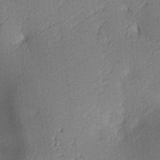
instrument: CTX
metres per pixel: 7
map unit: lAa
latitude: 3.4993
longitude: -116.3278
